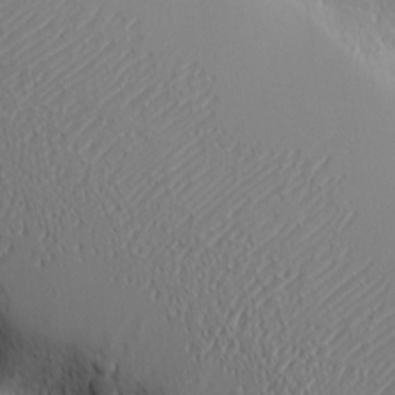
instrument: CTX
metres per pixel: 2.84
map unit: eHh
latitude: -4.5384
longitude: -80.6301
